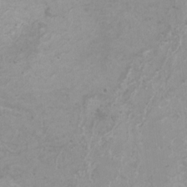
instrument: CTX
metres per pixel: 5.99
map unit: HNhu
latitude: -0.2173
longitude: 3.6343
